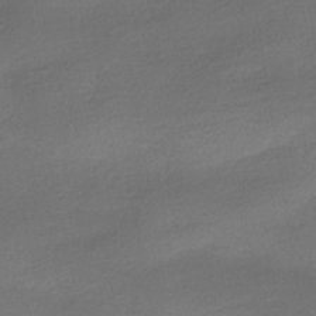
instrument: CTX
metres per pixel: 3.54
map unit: HNhu
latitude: -39.7100
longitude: 94.9163
